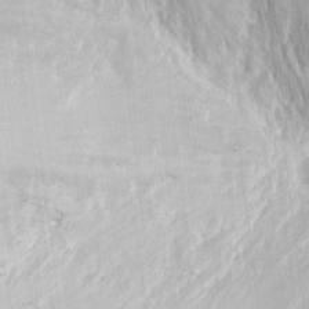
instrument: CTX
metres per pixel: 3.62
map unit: eHh
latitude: 4.9892
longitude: -77.6505
